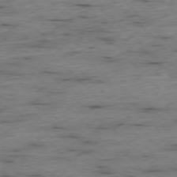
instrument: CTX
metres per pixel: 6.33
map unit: Ap
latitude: -76.8030
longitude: -91.0836
